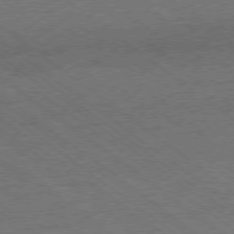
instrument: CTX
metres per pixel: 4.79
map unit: Ap
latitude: -78.5384
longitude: -100.0633
